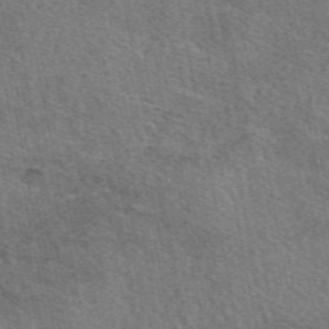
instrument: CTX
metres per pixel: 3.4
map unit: eAb
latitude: 50.3089
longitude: 120.1039
